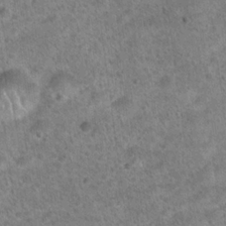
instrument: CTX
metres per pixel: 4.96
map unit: Hto
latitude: 21.3860
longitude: -49.6694
